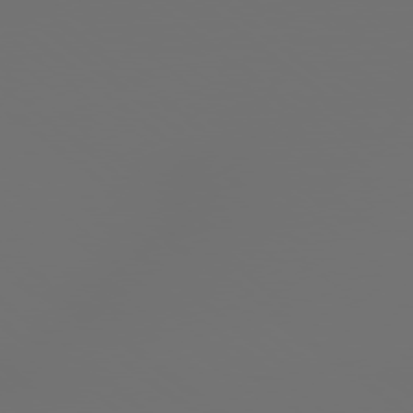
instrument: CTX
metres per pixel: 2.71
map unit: Hpe
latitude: 78.2712
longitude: 173.7666
